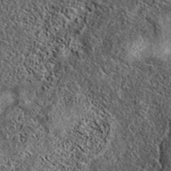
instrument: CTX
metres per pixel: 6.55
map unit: eAb
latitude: 37.3670
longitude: 108.3873
